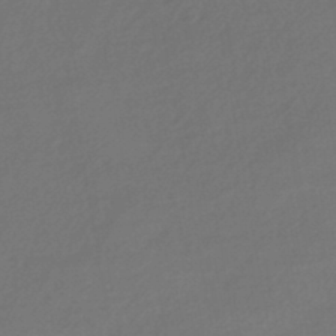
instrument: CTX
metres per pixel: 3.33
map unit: HNhu
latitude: -43.7099
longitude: 89.7666
